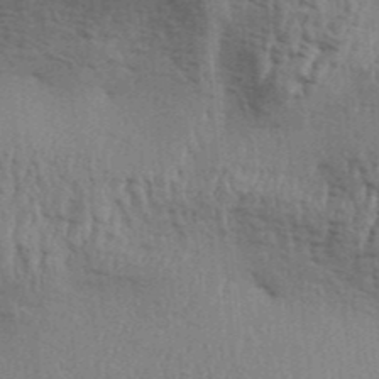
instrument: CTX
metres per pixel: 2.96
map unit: Aa
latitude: 31.2537
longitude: -135.1781
